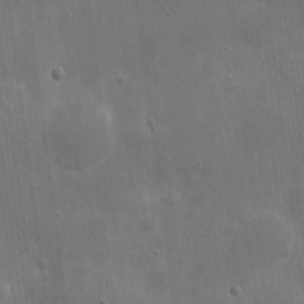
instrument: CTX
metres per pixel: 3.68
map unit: eHh
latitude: 7.9150
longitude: -72.5924
